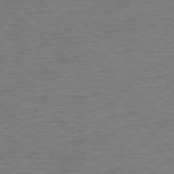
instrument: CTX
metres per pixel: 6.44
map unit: Ap
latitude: -77.1431
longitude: -94.8758
